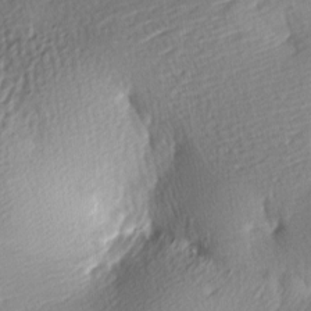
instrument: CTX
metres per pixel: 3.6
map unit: lAa
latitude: -9.4643
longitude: -125.9528
